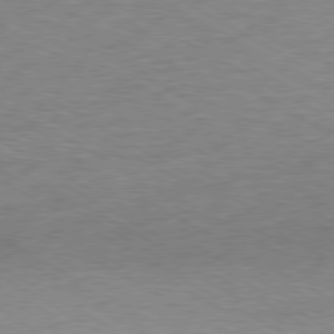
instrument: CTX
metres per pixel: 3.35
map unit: Ap
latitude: -80.2740
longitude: -86.4034
